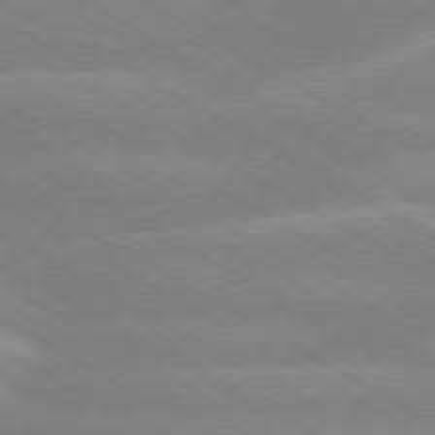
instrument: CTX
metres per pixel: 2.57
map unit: lApd
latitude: 80.0444
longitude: -134.0822
